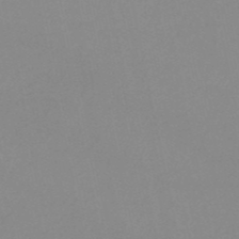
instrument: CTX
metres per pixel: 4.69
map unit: HNb
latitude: -52.3495
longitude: -51.4804
